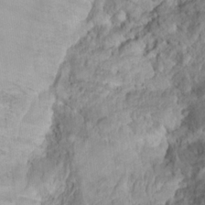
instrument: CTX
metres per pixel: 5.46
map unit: Hto
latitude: 17.2726
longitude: -40.1955
